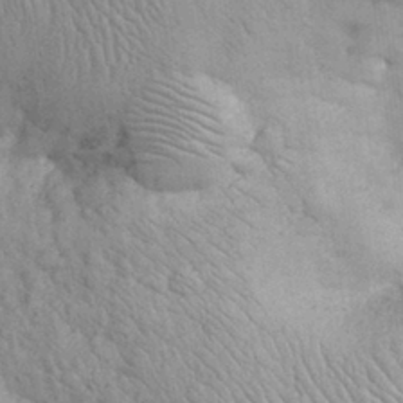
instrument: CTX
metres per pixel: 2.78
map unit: eHh
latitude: 32.0255
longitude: -66.9324
